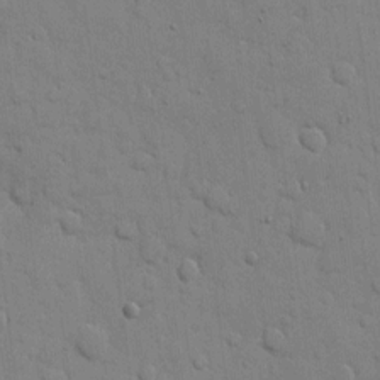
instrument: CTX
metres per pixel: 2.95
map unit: eHh
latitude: 9.7261
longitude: -67.0458
